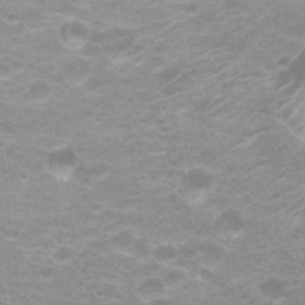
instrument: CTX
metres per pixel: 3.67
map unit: Hto
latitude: 20.3279
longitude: -37.0459
